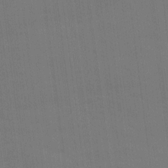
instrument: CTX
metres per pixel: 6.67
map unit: Ave
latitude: 15.2348
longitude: -130.1956
